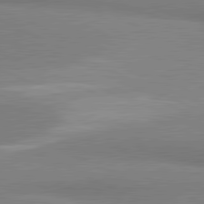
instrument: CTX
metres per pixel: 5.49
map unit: lApd
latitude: 81.4993
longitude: 162.5762
